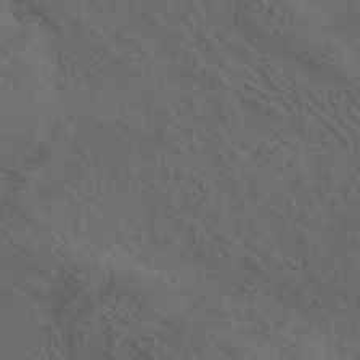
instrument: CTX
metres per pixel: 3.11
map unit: eAb
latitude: 43.8017
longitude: 103.6722
